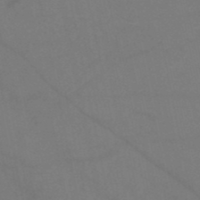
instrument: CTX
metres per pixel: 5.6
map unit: HNb
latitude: -51.6911
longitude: -43.3293
